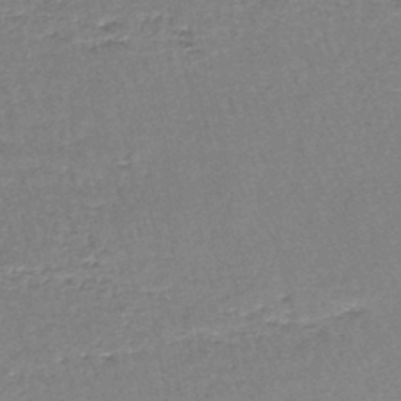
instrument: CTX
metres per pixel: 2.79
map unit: lHb
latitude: -44.0283
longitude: 57.4643
